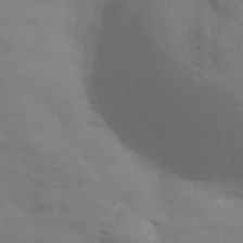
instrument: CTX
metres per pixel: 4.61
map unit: Hve
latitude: 33.4993
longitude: 150.2173
